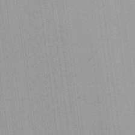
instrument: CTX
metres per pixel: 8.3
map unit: Aa
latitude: 24.7624
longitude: -137.2348
